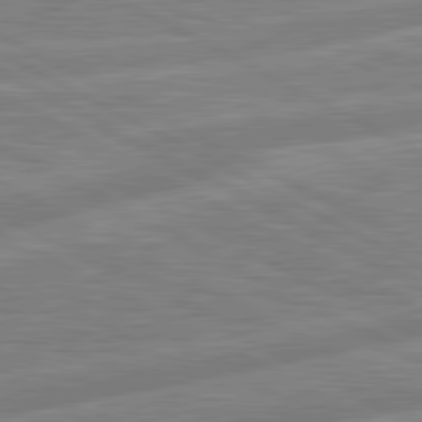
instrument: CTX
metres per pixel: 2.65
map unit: lApd
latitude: 81.1025
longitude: -168.2901
